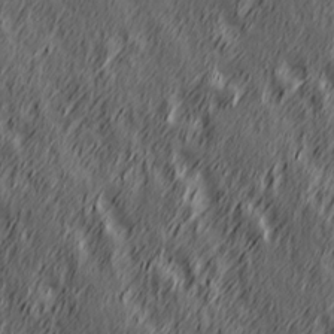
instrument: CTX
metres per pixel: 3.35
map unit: Hve
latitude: 26.3656
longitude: 145.8800
